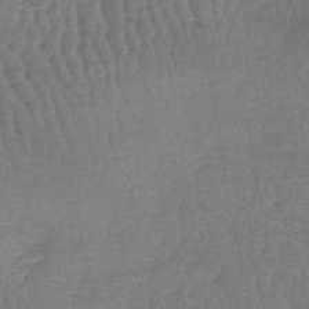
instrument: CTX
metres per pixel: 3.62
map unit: lHb
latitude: -41.1998
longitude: 66.6896
